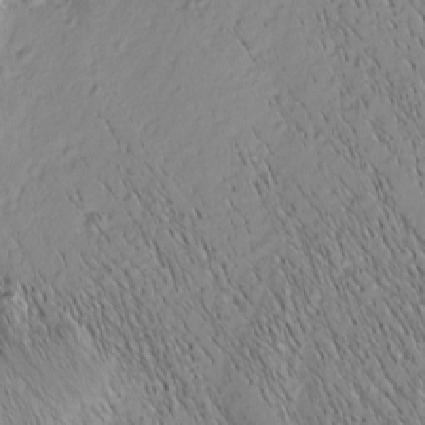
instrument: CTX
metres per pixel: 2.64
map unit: Nhu
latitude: -7.1620
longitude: -152.0822
